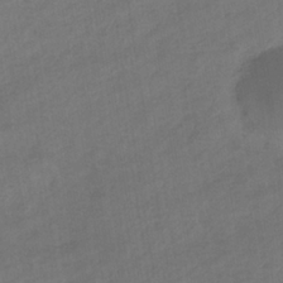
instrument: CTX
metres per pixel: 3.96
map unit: eHb
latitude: -36.1227
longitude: 79.3131
